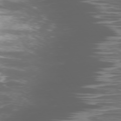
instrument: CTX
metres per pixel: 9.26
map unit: Ap
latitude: -76.8408
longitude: -68.6491
